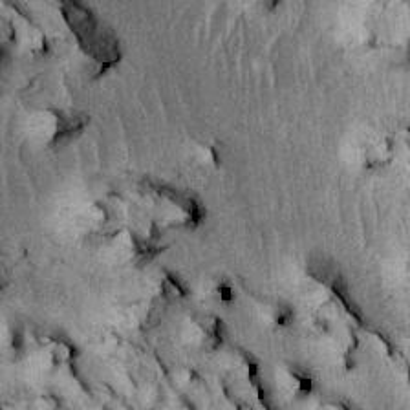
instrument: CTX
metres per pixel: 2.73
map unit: Htu
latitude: -5.1998
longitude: 157.0108
